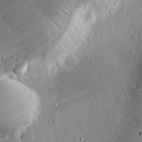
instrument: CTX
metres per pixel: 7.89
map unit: eHh
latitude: 24.2711
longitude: -90.5735
